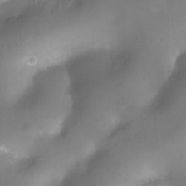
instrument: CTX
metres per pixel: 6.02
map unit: Nhu
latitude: -12.7274
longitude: -40.9513
